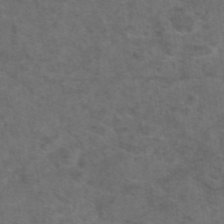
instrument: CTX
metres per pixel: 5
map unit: eAb
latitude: 47.8017
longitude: 109.1620
